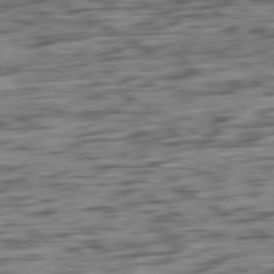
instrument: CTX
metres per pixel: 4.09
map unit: Ap
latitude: -80.9920
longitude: -96.5546
